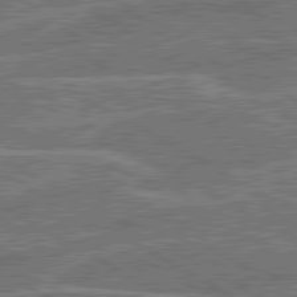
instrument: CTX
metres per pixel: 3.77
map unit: lApd
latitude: 80.7057
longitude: 119.2187
